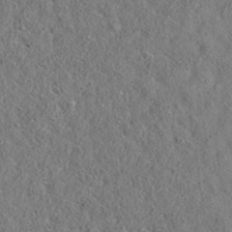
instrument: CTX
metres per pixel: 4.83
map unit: eAb
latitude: 35.4804
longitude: 107.5022
